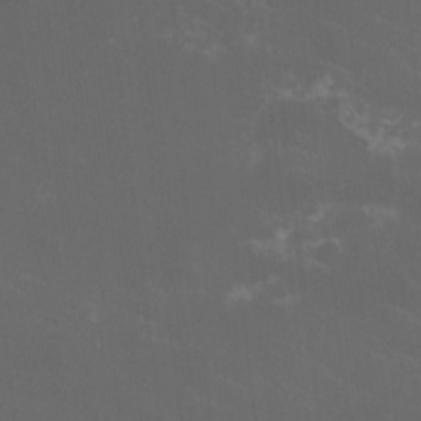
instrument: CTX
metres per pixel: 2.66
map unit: HNhu
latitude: 0.2711
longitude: -2.2333
